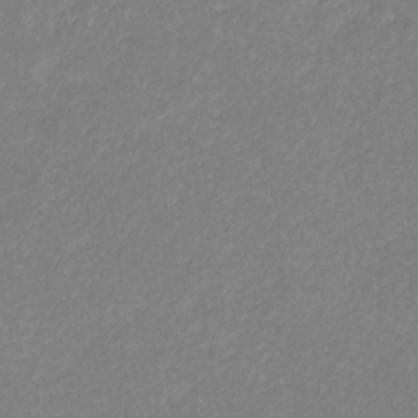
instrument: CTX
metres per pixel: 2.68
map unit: eHb
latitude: -31.4832
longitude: 68.1605
